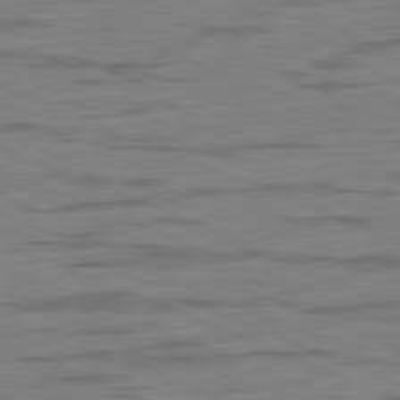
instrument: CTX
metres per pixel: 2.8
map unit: Ap
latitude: -82.2172
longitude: -75.3482
